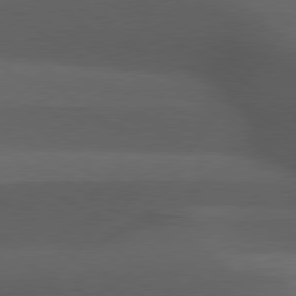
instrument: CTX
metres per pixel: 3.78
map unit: Hpe
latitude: 78.8947
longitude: -161.4237
